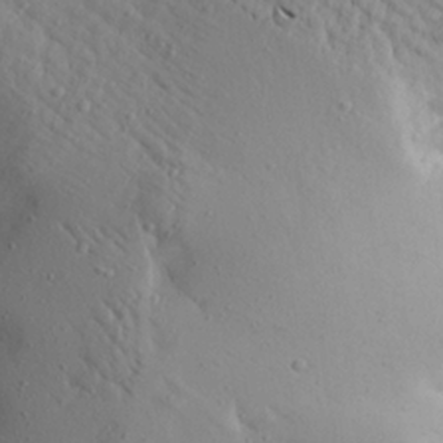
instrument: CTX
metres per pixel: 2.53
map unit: Aa
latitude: 20.1578
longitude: -148.4601
